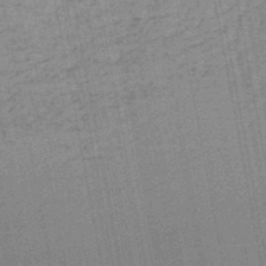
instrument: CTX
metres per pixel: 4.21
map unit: lHb
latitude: -47.4643
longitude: 66.7085
